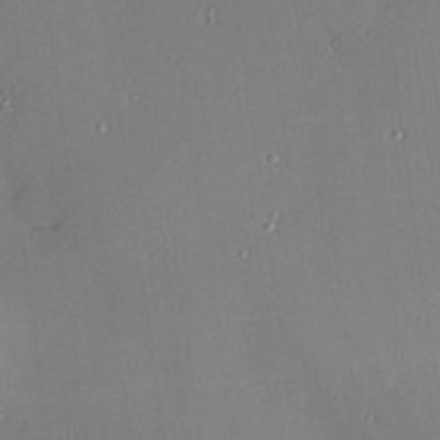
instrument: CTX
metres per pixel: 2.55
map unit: Hve
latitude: 25.8961
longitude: -90.7624
